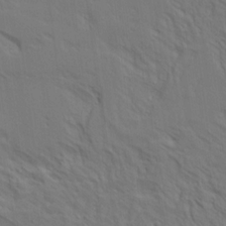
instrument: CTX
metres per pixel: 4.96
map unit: Aa
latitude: 14.7058
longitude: -147.4427
